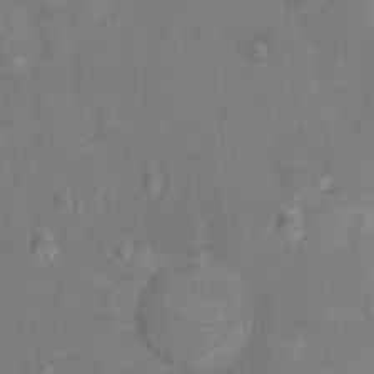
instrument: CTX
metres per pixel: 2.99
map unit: Hto
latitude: 14.1956
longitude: -41.3481
